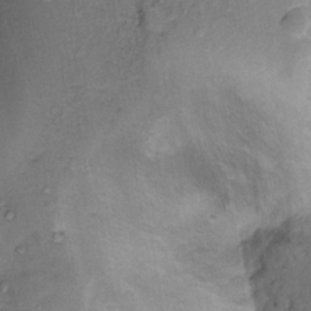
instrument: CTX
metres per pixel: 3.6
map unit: Nhu
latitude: 12.6680
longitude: -28.9325
